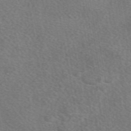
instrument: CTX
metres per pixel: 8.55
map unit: eAb
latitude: 49.9528
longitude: 110.8030
